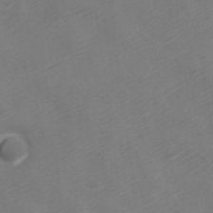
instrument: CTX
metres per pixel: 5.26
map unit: Nve
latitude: -20.8219
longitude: 106.2929
